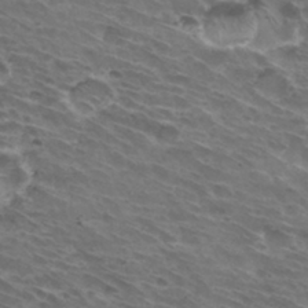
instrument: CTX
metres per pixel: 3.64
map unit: Hto
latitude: 32.4790
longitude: -43.3104
